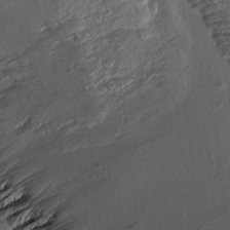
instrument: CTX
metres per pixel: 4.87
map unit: Aa
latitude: 13.6694
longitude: -143.8583
